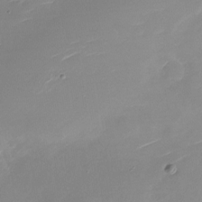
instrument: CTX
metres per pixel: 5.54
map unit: Nhu
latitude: -27.2564
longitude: -74.0633
